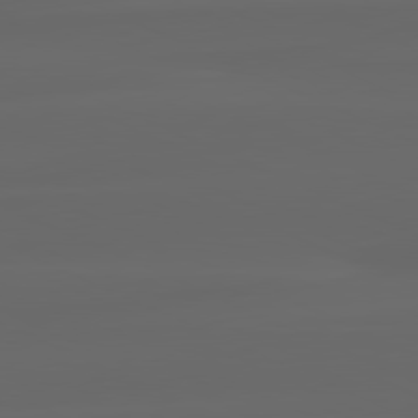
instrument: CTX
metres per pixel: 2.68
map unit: lApd
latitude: 80.4223
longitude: -117.5371
